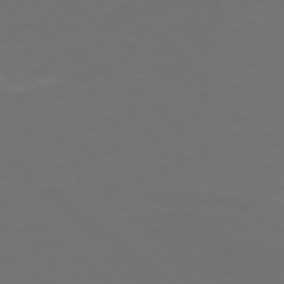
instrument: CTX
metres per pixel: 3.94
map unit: Ap
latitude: -79.3698
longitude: -61.6505
